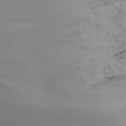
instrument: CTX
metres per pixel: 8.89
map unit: Ht
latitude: -9.3510
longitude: -46.3090
